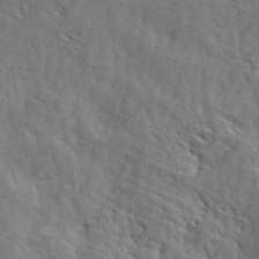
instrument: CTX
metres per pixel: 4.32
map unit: ANa
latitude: 41.2914
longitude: -87.3293
